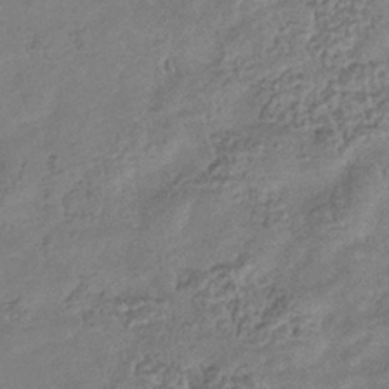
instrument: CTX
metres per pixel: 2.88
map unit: eHb
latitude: -34.9920
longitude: 80.4629
